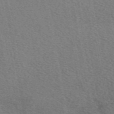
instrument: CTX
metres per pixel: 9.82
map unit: eAb
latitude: 50.2711
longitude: 110.6518
